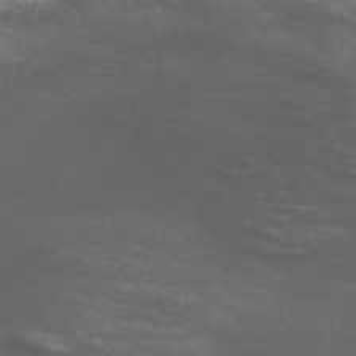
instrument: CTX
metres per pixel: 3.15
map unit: Nve
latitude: -59.0864
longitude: 66.2739
